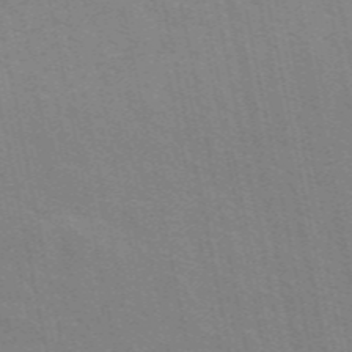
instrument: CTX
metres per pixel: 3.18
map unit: ANa
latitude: 48.8002
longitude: -75.8583
